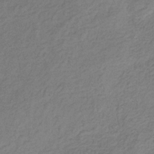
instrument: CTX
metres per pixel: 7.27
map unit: eHb
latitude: -30.6140
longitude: 70.8408
